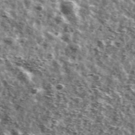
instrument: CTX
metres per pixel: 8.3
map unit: Ave
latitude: 41.7828
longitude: -106.3467
